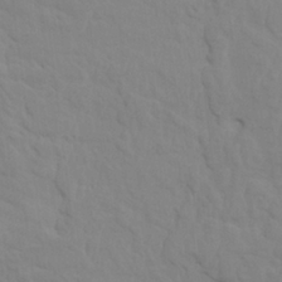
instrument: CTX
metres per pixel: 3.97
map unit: HNhu
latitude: 4.2333
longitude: -2.9891
